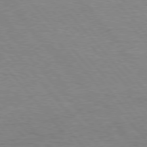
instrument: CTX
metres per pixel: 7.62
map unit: Hpe
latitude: 76.2900
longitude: -157.3103
